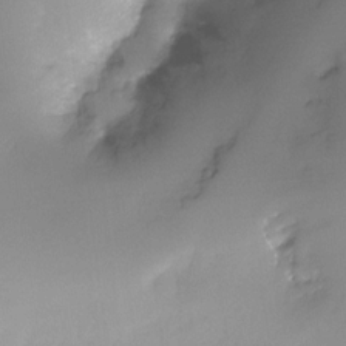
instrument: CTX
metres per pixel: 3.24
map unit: Ht
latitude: -16.5763
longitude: -48.6490
